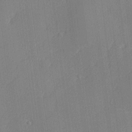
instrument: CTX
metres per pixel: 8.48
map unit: lHvf
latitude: 24.1766
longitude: 141.9556
